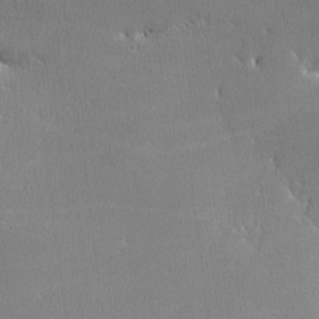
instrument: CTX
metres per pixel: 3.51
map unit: lHvf
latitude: -12.6896
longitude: -101.1214
